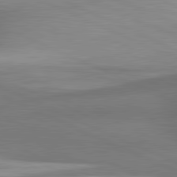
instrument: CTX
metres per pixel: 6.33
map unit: lApd
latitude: 81.3293
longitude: 138.3873
